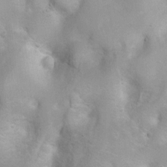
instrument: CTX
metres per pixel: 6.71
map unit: Ht
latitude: 3.4615
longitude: -26.1578
